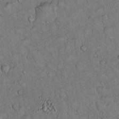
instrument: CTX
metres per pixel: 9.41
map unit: Hto
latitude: 14.8380
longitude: -57.3292
